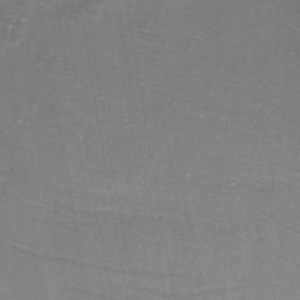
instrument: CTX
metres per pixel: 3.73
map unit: lHb
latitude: -38.0661
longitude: 58.0283
